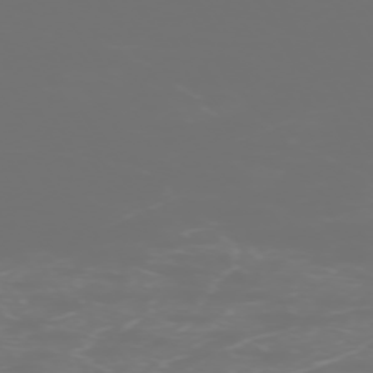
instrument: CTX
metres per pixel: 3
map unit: Hpe
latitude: -73.3887
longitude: 4.8597
